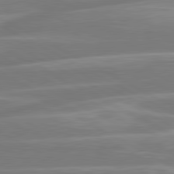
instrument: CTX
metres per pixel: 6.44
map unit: lApd
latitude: 80.9325
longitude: -129.0836
